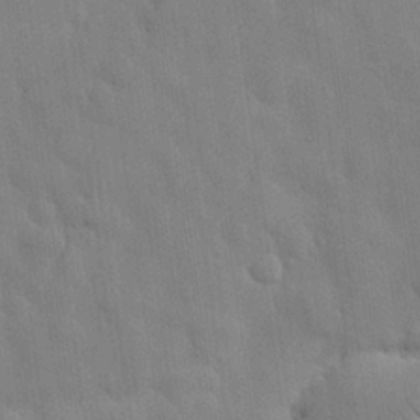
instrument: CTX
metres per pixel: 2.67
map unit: Nhu
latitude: 26.0255
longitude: -73.1215
